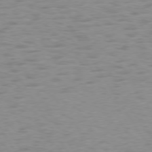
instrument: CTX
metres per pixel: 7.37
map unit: lApd
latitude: 74.2900
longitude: -50.9891
